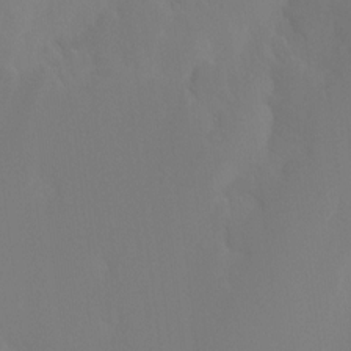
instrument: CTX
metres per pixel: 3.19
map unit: Ht
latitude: -15.3699
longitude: -42.6113
